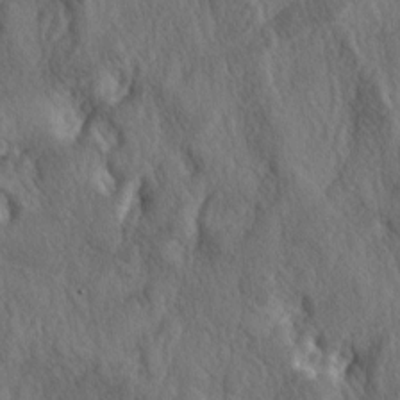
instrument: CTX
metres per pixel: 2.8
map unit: lAa
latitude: -4.4251
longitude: -124.2900
